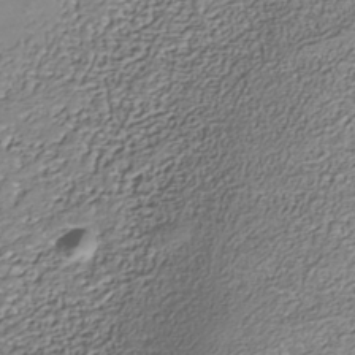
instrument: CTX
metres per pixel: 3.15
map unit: Nhe
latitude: -38.1795
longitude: -87.9906
